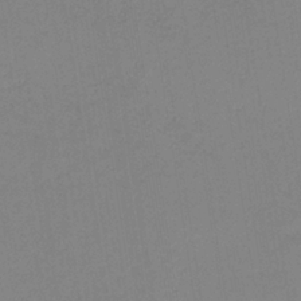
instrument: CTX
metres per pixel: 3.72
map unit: HNb
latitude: -35.5021
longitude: 57.0297
